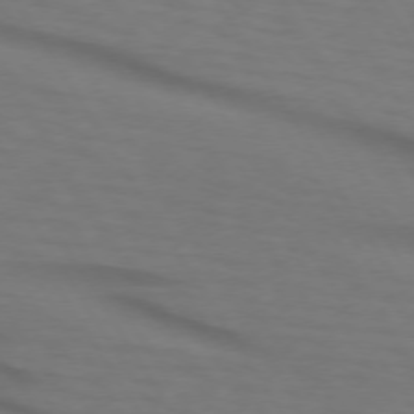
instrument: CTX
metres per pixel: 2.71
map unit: lApd
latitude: 73.4805
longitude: -74.9703
